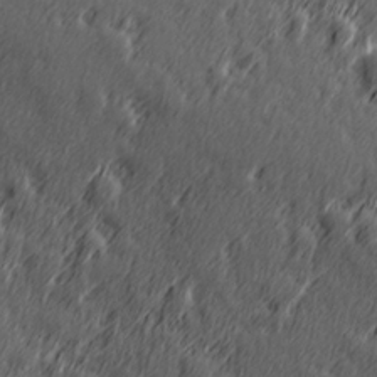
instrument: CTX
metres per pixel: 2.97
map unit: Hve
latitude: 26.4979
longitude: 145.9745
